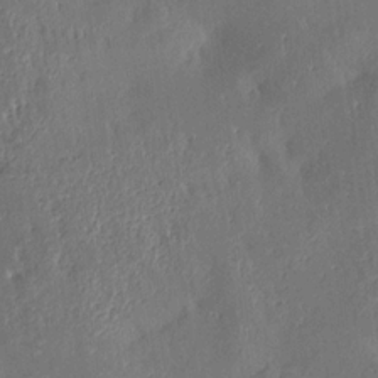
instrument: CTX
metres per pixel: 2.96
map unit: Aa
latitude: 15.4805
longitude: -148.3656
